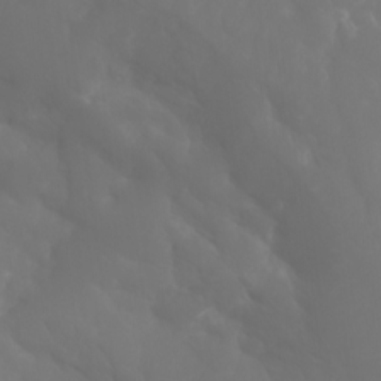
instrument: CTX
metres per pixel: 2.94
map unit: Aa
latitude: -10.9731
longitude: -68.2144
